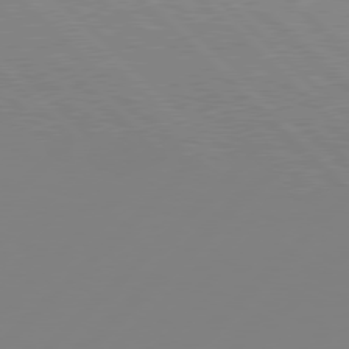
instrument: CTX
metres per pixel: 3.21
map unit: Hpe
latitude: 78.1200
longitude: -138.9325
